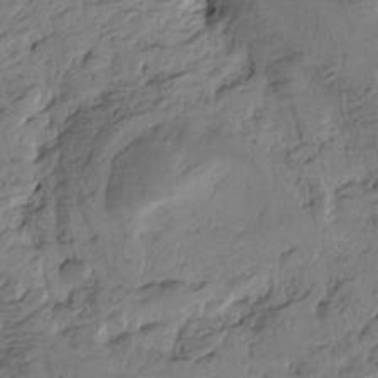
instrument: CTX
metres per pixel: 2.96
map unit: Htu
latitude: -4.6707
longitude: -177.1781
